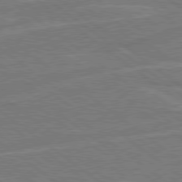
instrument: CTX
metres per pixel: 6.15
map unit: Hpe
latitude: 78.8191
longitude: -129.7449
